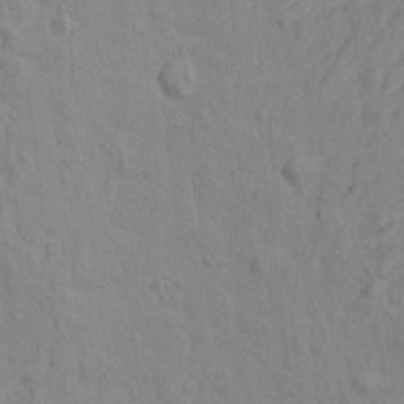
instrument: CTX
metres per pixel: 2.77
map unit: Htu
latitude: -2.4817
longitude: -175.3671
